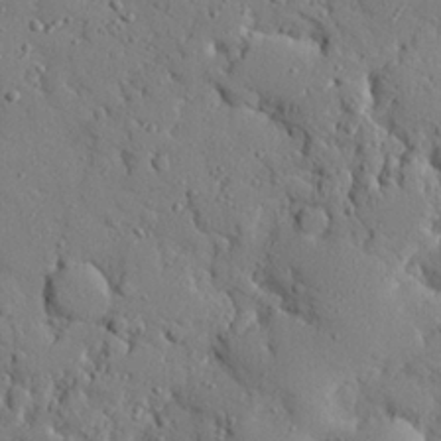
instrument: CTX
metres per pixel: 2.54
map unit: eHh
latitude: 27.0648
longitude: -78.5357
